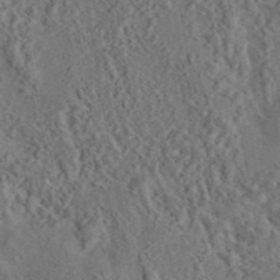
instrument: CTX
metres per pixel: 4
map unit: eAb
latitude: 43.4049
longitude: 114.9353
